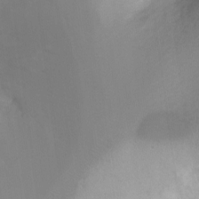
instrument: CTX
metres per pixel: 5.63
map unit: Ht
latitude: -13.5399
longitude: -44.4412
